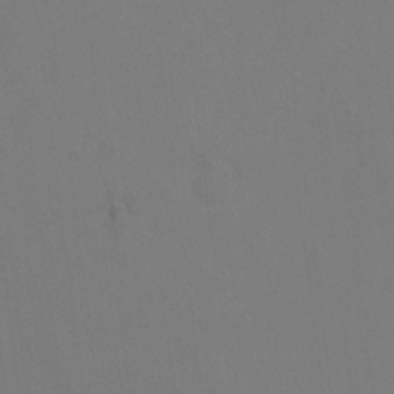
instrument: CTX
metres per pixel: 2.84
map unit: Hto
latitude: 6.8569
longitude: -34.7246
